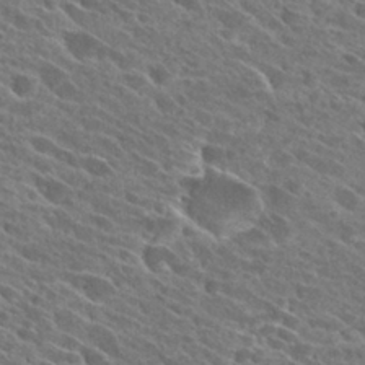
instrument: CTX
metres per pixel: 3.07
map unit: Hto
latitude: 25.9339
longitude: -41.1970
